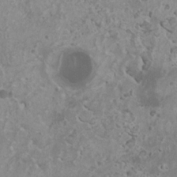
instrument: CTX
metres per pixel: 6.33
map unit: HNhu
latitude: 0.4790
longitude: 3.8611
